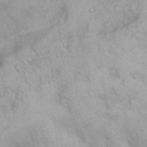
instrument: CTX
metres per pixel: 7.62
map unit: eHh
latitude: 26.4034
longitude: -65.8961
